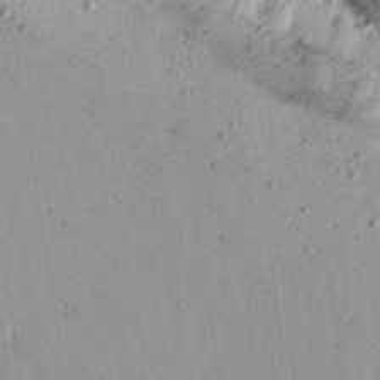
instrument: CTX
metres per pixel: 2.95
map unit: Aa
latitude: 16.8947
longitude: -124.6868
